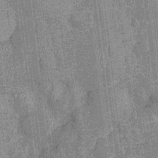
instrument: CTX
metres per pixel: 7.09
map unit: Nhu
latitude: -13.0487
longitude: -23.9906
